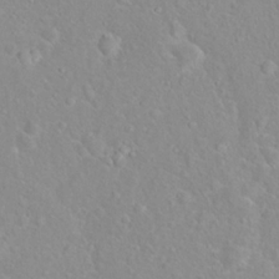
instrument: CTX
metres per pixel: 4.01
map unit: Hto
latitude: 16.1389
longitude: -41.9717
